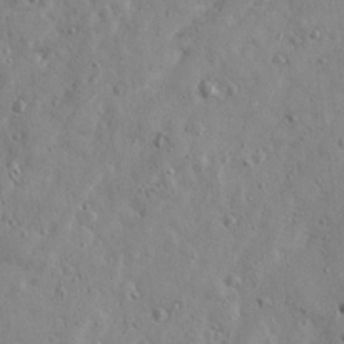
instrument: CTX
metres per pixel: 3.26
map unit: Ave
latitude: 22.1767
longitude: -131.1026
